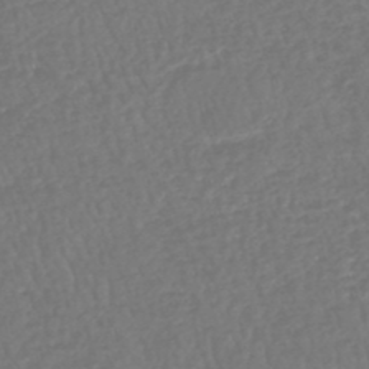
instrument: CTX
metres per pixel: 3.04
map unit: HNhu
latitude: -48.5196
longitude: 101.9745
